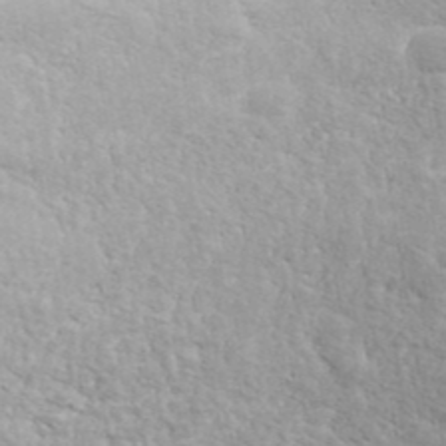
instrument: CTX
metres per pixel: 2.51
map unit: ANa
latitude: 42.6680
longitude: 35.5399
